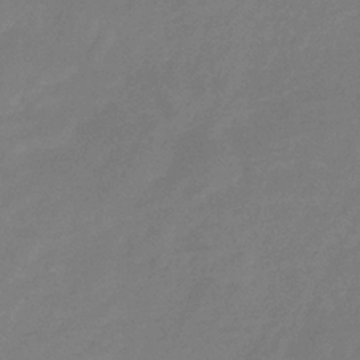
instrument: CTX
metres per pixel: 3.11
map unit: eHb
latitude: -30.7463
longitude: 72.8219
